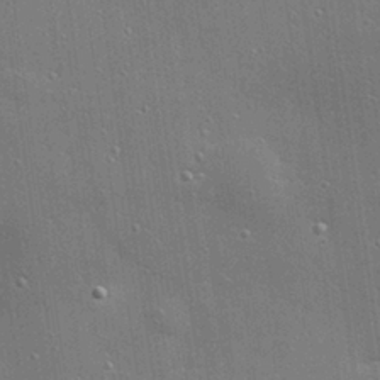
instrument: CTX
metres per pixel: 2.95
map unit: Hve
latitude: 28.2900
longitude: -90.9325
